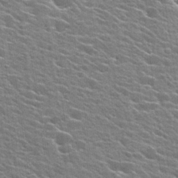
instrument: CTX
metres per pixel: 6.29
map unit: Hto
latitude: 25.2159
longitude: -42.5546
